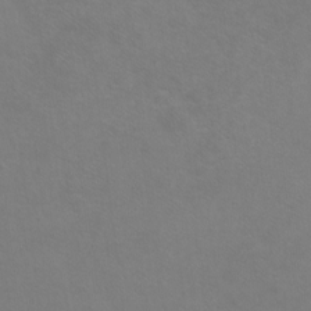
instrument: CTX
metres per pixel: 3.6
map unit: Ht
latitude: -5.8233
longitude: -34.8380
